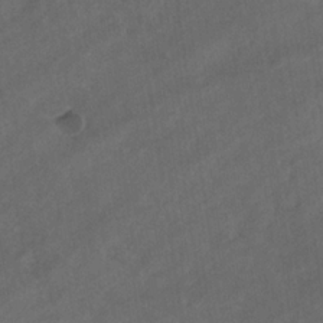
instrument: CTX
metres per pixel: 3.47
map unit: eHb
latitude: -32.3118
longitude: 71.7100
